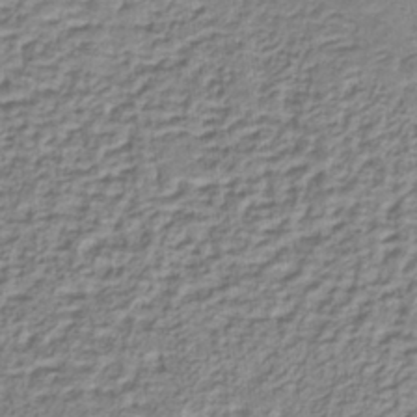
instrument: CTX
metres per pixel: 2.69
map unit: lHb
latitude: -36.2361
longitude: 58.8785
